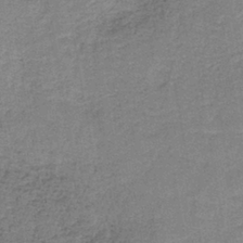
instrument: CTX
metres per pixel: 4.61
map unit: eAb
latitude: -37.6344
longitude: 52.1605
